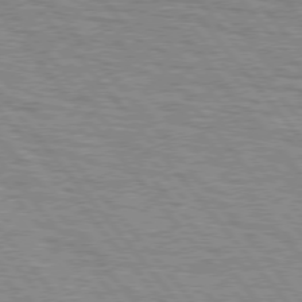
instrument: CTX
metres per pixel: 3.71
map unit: lApd
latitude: 76.1577
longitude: -76.1011
